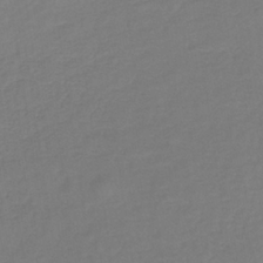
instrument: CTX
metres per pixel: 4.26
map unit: lHb
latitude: -34.9731
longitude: 64.4440
